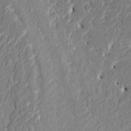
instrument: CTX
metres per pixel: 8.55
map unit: HNhu
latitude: 8.2145
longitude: -5.3671
